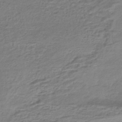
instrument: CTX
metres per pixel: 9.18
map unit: HNhu
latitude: -43.5210
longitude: 103.4832
